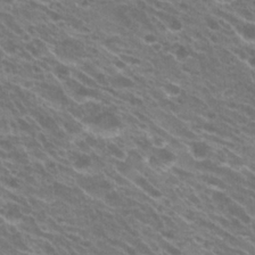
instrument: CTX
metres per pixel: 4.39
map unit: Hto
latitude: 23.6316
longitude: -40.5167
